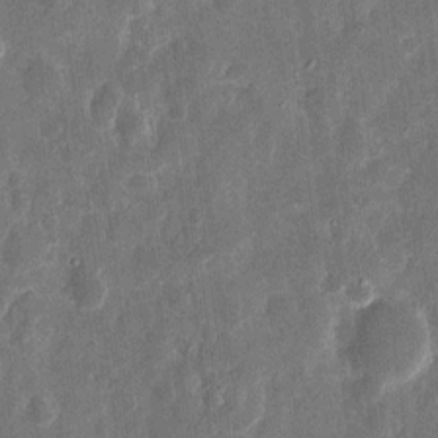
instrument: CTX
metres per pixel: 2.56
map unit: eHh
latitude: 11.7072
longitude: -72.7625
